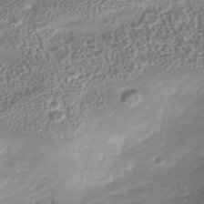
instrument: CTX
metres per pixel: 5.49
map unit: Nhu
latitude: -40.9919
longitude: -86.3656
